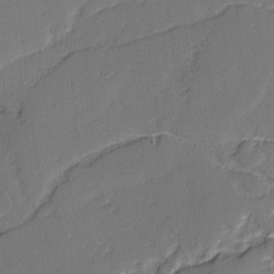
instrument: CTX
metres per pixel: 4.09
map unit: lAvf
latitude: -3.1431
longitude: -107.7072
